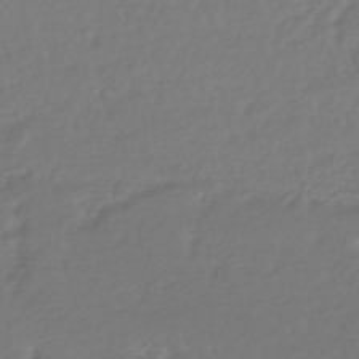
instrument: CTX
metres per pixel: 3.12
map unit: HNhu
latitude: -46.8786
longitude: 96.5385
